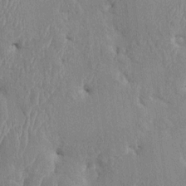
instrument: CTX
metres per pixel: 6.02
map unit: HNhu
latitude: 4.5735
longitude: -6.5546
